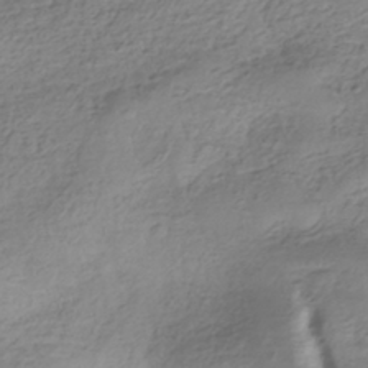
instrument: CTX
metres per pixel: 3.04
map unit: HNhu
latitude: -41.2565
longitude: 99.8233
